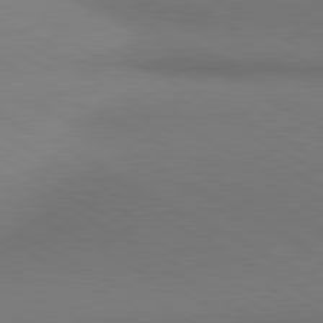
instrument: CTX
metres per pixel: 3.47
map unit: lApd
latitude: 80.9703
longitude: 155.2943
